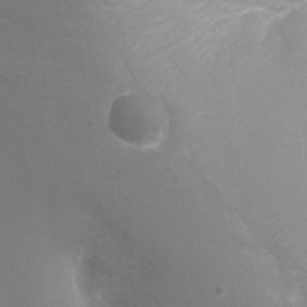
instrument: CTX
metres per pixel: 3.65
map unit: Nhu
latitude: -6.3306
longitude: -49.6505
